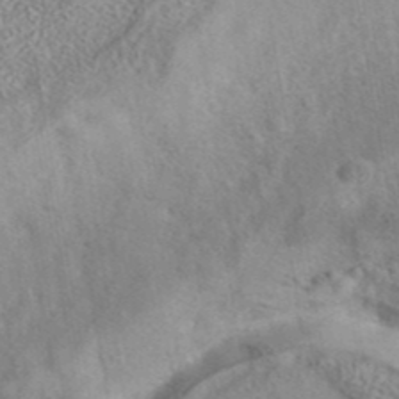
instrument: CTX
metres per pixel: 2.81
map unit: eAb
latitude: 40.9513
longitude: 104.1983
